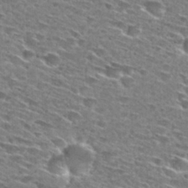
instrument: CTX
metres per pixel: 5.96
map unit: Hto
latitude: 28.5357
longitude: -46.5357
